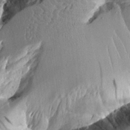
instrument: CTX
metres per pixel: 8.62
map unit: Aa
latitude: 12.3090
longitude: -126.3656
